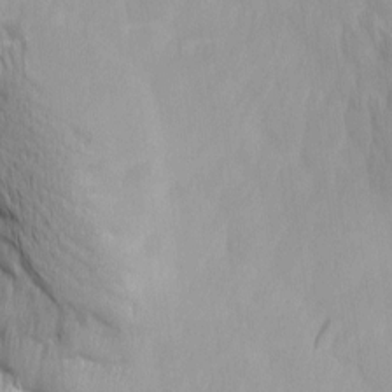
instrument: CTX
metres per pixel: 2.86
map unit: Ave
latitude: 12.8947
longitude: -105.8395
